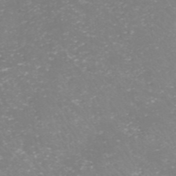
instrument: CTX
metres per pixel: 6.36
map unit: HNhu
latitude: -47.3887
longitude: 29.9367
